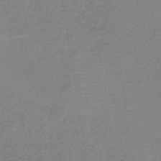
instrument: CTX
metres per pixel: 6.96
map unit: HNb
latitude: -34.7841
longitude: 54.8219
